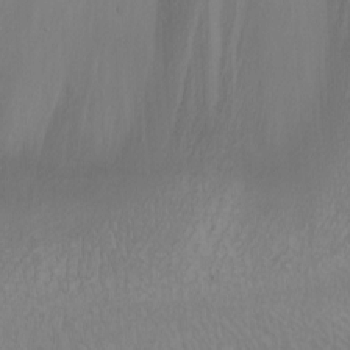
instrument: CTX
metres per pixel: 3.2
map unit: Nhu
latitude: -7.4454
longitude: -90.7246
